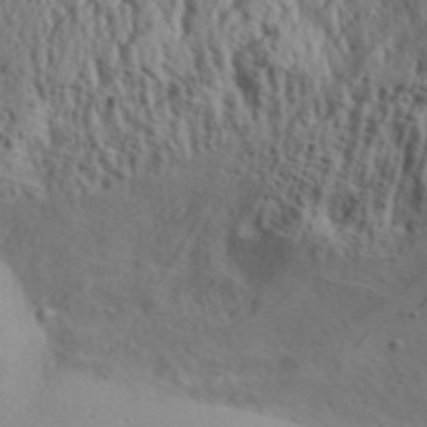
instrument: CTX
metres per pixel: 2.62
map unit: Aa
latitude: 31.6694
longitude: -136.1956
